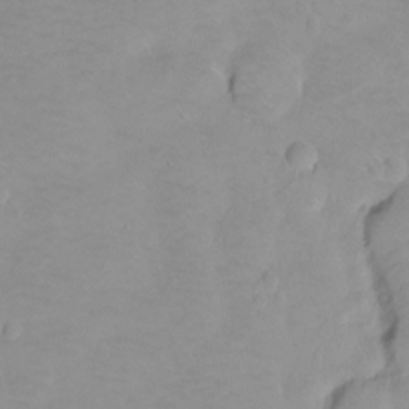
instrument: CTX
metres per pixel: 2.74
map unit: Ht
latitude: -8.9353
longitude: -35.9528
